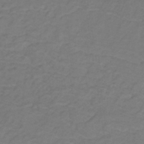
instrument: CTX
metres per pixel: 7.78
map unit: lHb
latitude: -31.1998
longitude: 65.4455
